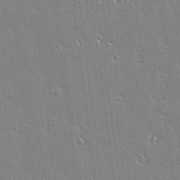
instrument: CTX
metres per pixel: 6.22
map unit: lAvf
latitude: 16.8002
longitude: -127.7072
